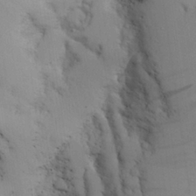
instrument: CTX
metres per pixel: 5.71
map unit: Aa
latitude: 25.8205
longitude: -132.0822
